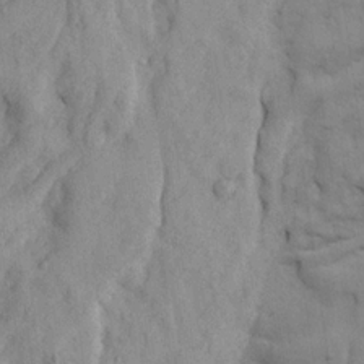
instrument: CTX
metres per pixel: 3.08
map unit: Ave
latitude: 21.8395
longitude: -130.3846
